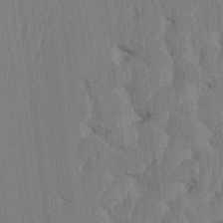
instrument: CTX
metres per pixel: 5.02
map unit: HNhu
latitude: -1.9179
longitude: 14.2551
